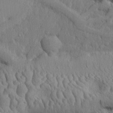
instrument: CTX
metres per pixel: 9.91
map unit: lHvf
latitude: 22.6490
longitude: 142.5384
